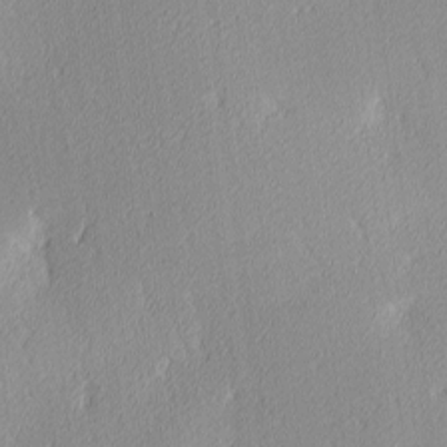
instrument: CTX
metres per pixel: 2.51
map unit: Ave
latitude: 3.3481
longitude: -113.4615
